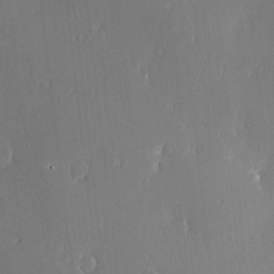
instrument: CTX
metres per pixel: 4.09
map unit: Nve
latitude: -8.0094
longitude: 173.4076
